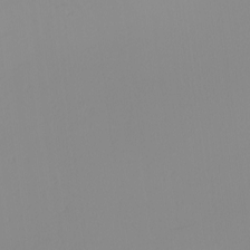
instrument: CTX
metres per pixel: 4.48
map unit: Nhu
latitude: -5.8233
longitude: -94.7624
